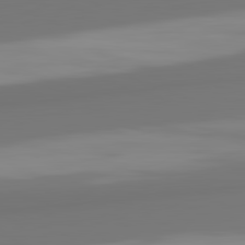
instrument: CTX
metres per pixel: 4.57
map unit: lApd
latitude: 82.0822
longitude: 175.1053
